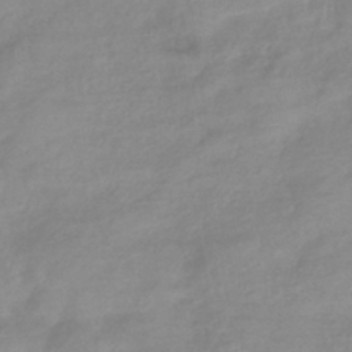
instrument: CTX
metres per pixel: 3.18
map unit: eHb
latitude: -40.3873
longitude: 81.2376
